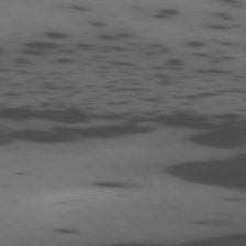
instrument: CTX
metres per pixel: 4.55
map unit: Ap
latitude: -76.8786
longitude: -91.4615
